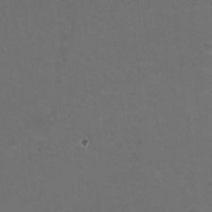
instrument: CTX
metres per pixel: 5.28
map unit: HNhu
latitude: -1.9179
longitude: -4.1767
